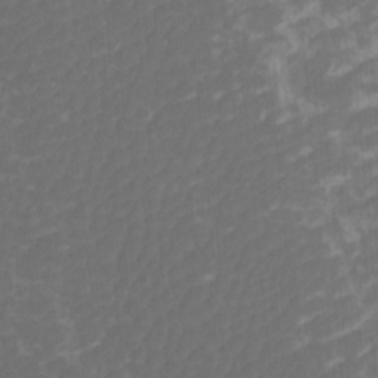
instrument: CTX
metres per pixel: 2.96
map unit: Htu
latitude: -11.5021
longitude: -73.7072
